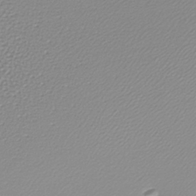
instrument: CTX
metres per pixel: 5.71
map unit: lHb
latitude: -40.1039
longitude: 64.6330
